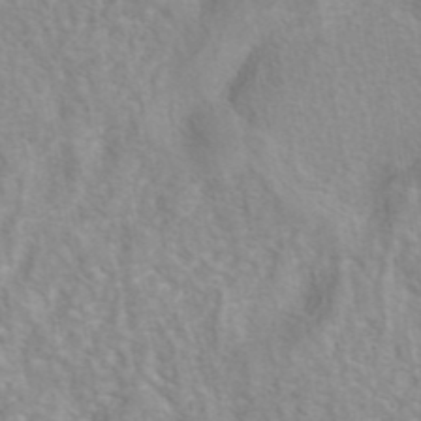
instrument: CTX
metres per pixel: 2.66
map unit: eAb
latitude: 41.0458
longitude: 106.3307
